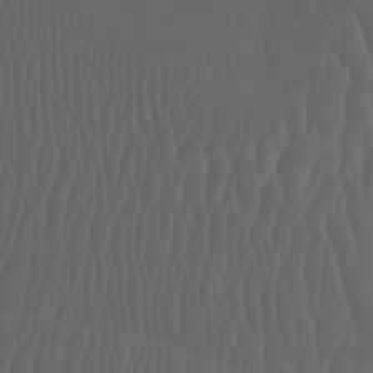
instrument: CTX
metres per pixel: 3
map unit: Htu
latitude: -5.1242
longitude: -89.4616
